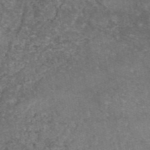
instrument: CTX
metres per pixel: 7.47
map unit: eAb
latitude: 46.7058
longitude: 120.6329
